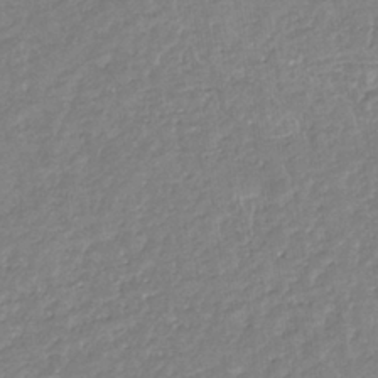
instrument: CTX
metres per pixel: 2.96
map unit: eHb
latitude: -35.3132
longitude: 77.1431
